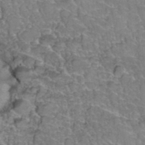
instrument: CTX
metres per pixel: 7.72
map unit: Hto
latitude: 35.9339
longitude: -45.1592
